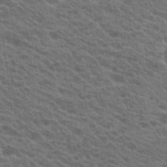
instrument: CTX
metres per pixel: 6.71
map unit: Hto
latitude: 22.8569
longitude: -37.7450
